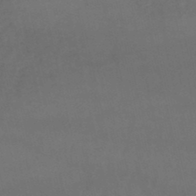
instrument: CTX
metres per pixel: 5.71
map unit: lHb
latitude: -47.3131
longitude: 70.3306
